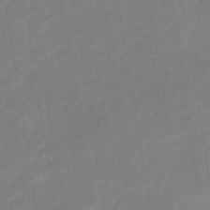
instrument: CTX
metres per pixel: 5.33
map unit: eHb
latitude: -37.2942
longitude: 79.3509
